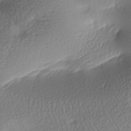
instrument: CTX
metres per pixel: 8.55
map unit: lAa
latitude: -8.1039
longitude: -127.1592
